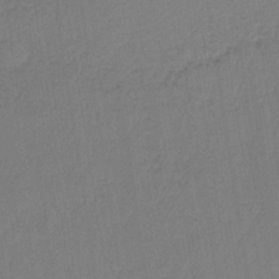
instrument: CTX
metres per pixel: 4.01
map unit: lHb
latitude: -35.1242
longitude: 63.9367
